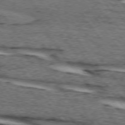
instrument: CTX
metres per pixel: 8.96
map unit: lApd
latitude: 74.4034
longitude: -74.0822
